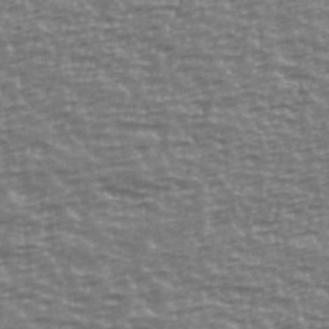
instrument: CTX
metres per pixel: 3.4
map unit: Ave
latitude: 40.6112
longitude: -114.0444
